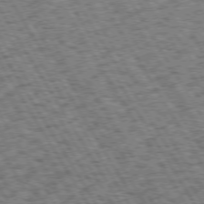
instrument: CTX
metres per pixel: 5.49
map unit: Hpe
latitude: 73.5749
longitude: -126.0255
